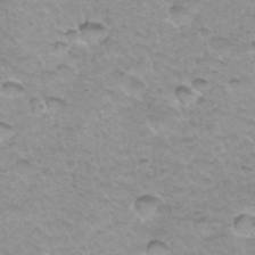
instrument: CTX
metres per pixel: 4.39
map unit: Hto
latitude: 34.7435
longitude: -48.5546
